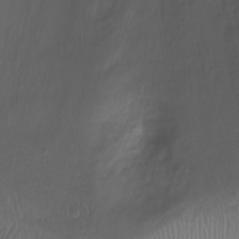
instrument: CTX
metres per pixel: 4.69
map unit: Ht
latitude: -10.1606
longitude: -19.9906
